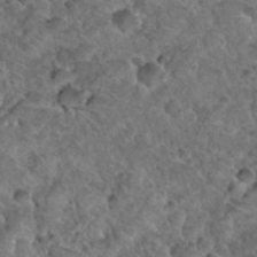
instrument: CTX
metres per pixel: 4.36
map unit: Hto
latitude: 34.9891
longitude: -49.4993
